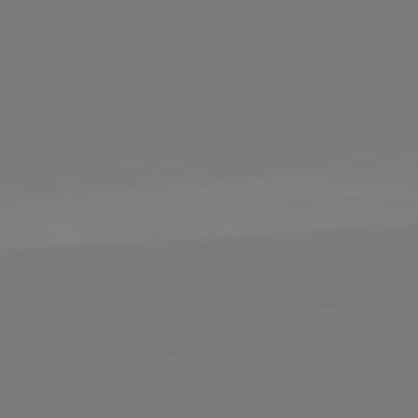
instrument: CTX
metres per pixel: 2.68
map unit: lApd
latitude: 82.1577
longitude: 147.7855
